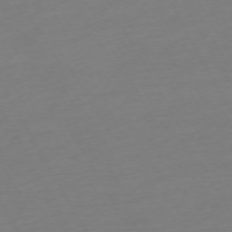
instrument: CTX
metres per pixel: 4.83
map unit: Ap
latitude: -73.9745
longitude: -69.0837
